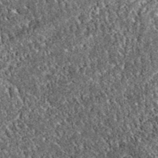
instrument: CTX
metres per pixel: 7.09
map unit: eAb
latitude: 37.6316
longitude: 111.6533
